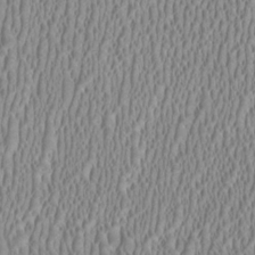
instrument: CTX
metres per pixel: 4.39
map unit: HNhu
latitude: 0.4412
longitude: -0.1766
